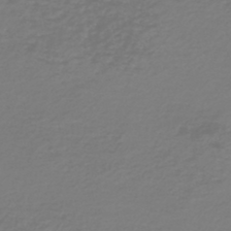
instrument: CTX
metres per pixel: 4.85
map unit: lHb
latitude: -46.5196
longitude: 62.5762
